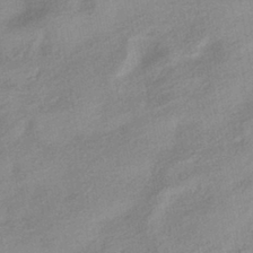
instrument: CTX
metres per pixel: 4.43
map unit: eHb
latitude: -40.5951
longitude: 83.8422
